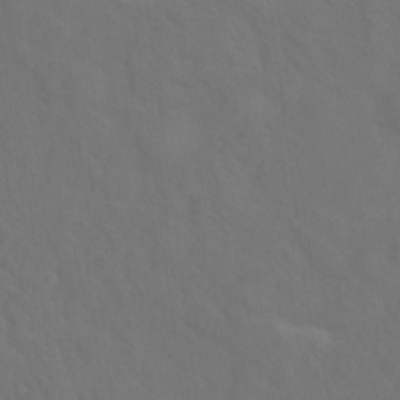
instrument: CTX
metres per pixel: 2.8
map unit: Hto
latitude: 19.3481
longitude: -39.7827
